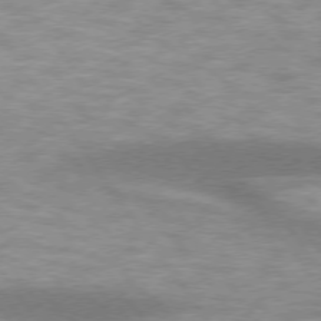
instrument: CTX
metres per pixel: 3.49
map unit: lApd
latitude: 75.1025
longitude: -49.2159
